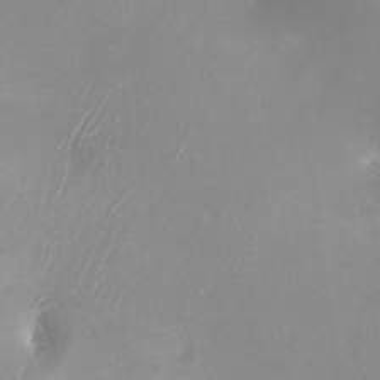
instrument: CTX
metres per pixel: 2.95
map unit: Nhu
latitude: -8.1606
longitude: -91.1403
